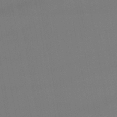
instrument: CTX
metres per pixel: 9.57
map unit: lHb
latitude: -46.3117
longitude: 75.3510
